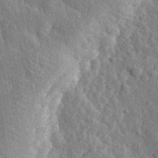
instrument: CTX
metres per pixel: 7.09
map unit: eHh
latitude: 31.6127
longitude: -80.1578
